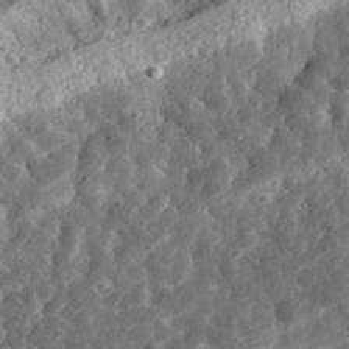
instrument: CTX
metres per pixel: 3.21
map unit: eHh
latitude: 34.3467
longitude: -79.2726
